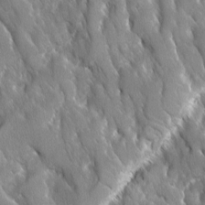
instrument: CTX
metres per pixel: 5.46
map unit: Ave
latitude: -11.2187
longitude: -119.0080
